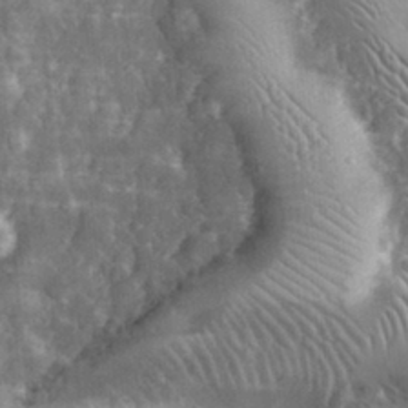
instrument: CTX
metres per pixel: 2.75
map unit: eHh
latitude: 32.1200
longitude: -71.4048
